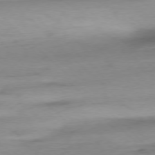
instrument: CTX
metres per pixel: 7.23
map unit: Ap
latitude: -77.6722
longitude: -70.6112
